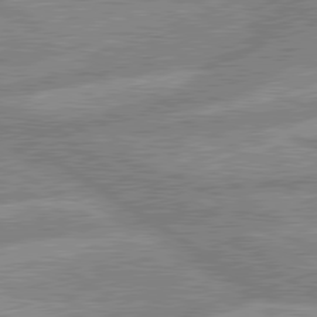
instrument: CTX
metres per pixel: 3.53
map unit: lApd
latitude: 80.1389
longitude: -169.4993
